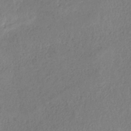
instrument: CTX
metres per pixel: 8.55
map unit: HNb
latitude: -33.2376
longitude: 55.6722
